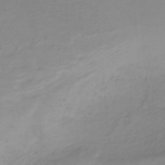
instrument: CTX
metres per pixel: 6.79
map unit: HNb
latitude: -32.5196
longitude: 60.8597
